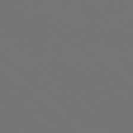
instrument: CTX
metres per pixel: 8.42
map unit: Hpe
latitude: 78.2712
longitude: -174.5168
